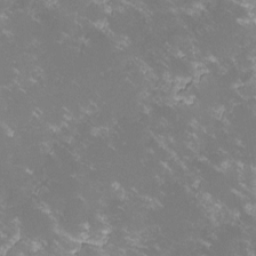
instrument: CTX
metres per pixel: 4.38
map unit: lHvf
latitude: -14.8975
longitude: -101.0459
